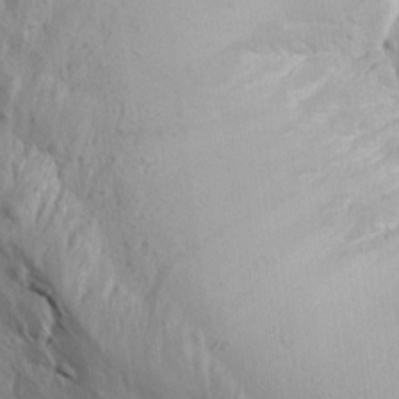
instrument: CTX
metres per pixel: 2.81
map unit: Aa
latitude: 13.7072
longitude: -142.1578
